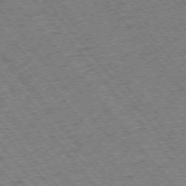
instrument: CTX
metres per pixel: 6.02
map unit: Ap
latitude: -75.5777
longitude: -86.8947
